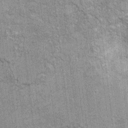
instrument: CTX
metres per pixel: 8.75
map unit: Ht
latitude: 8.5924
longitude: -36.8947
